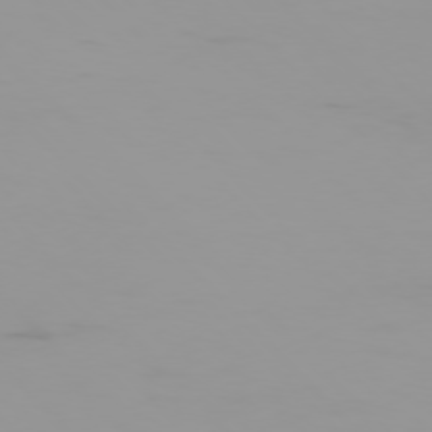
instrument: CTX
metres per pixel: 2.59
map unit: Ap
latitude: -77.6344
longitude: -73.3482
